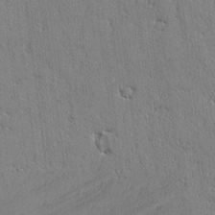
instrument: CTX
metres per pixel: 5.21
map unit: lAvf
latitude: -2.1416
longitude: -105.6883
